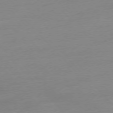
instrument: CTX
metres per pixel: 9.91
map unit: Hpe
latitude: -76.9353
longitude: -14.4790
